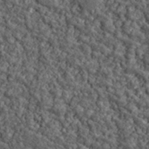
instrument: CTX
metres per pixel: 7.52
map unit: lHvf
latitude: 39.5749
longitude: -88.2523
